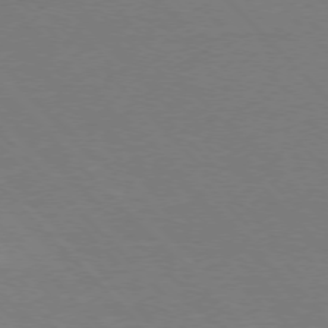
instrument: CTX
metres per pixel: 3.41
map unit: Ap
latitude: -77.3321
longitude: -69.7261
